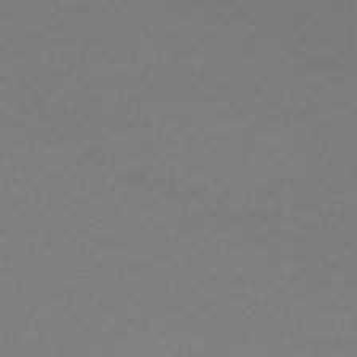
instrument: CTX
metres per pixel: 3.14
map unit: lHb
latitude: -45.4454
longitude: 72.1606
